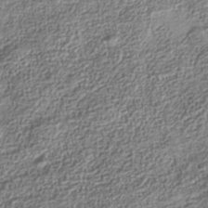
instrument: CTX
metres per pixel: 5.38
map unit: Nhe
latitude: -36.2172
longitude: -129.9528
